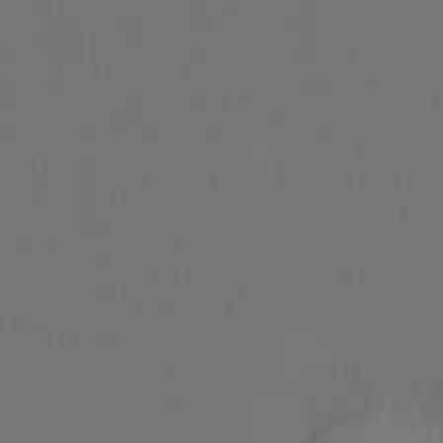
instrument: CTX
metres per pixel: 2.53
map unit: Hto
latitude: -10.3873
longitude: -37.3293
